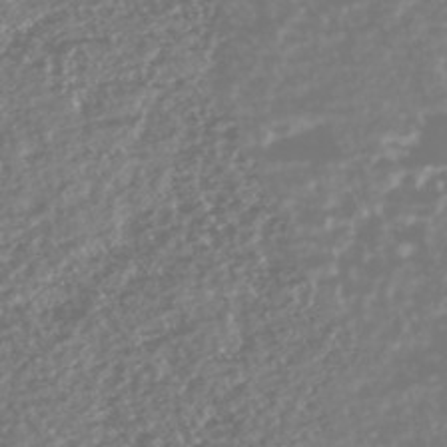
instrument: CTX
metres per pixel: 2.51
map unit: HNhu
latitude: -47.2754
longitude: 31.4076
